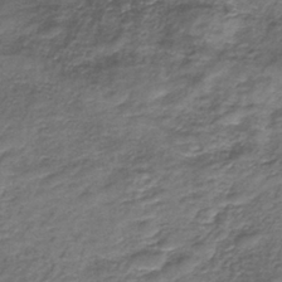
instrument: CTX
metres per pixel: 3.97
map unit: HNb
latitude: -36.3117
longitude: 51.1242
